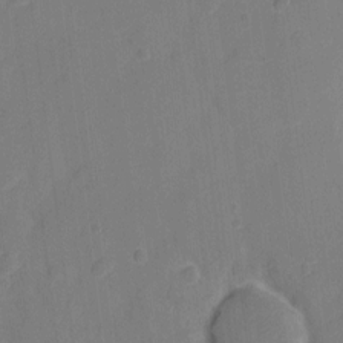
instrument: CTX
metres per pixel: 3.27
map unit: eHh
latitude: 6.3845
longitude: -66.5923
